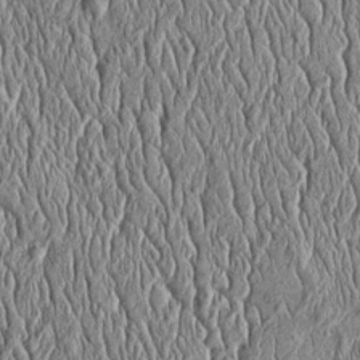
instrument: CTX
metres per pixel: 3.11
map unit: Htu
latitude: -4.1794
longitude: 157.8800
